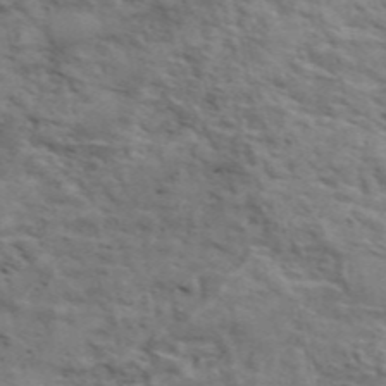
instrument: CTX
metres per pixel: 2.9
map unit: ANa
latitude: 48.3278
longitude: -75.0081
